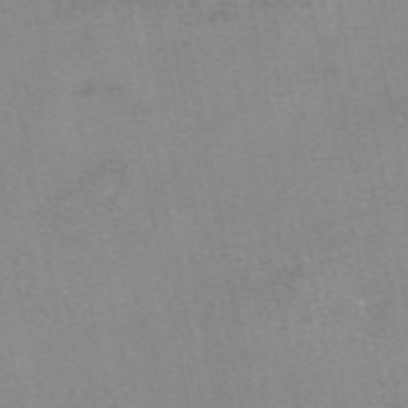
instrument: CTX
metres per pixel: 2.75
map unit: eAb
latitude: 48.5546
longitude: 103.5399
